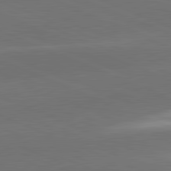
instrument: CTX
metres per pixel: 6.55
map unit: lApd
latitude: 82.0444
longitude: -155.8583
